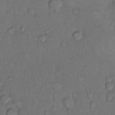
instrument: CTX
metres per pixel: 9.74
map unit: Hto
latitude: 10.7624
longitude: -61.0458
